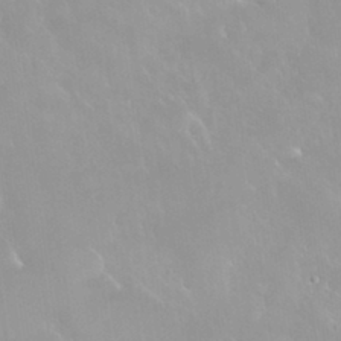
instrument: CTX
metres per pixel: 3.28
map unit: Nhu
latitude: 29.9906
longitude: -57.1403
